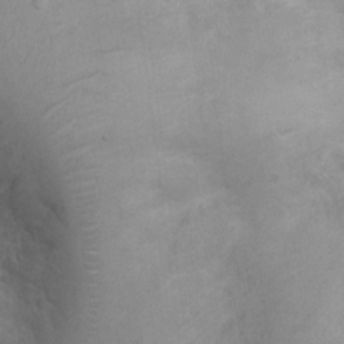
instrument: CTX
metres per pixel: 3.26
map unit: Ht
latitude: -2.6707
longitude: -15.8584
